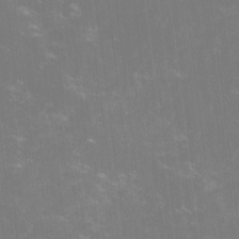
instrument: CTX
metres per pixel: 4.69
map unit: lHvf
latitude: -14.3684
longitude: -100.8947
